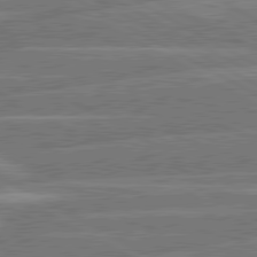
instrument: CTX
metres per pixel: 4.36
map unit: lApd
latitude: 80.6490
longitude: -131.8017
